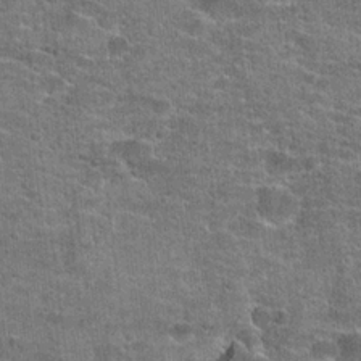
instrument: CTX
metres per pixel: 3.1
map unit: Hto
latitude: 20.8002
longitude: -43.6883
